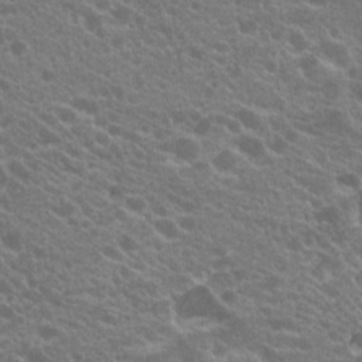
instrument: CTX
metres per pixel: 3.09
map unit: Hto
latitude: 20.2901
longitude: -35.3103
